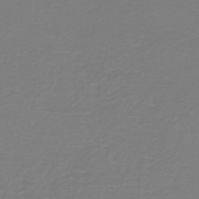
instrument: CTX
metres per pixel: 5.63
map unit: HNb
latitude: -46.1794
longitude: 54.1984
